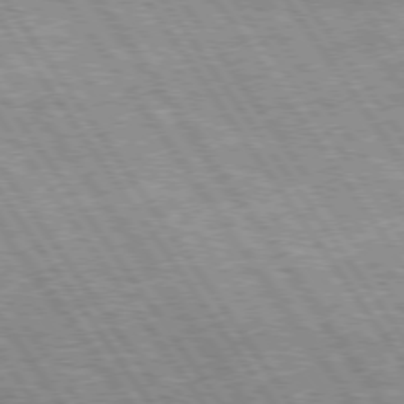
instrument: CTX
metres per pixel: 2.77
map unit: Hpe
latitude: 74.6302
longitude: -150.7813
